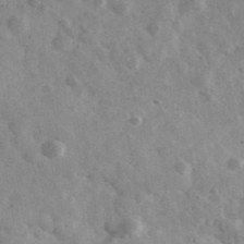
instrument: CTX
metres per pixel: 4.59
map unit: Ave
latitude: 39.4237
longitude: -107.7072
